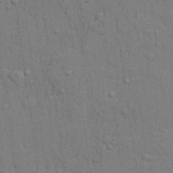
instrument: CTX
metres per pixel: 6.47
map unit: lHvf
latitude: 21.6883
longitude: 142.9163
